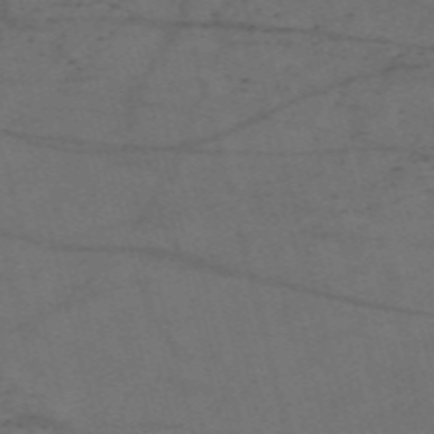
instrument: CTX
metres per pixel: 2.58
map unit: Nve
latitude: -59.0864
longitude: 51.1998
